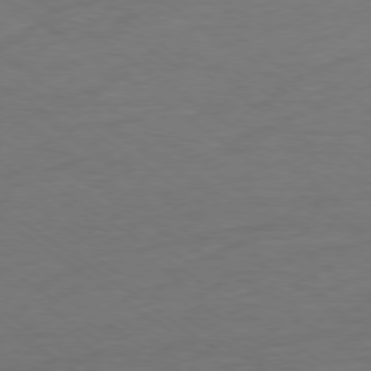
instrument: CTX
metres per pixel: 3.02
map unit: Ap
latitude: -78.5195
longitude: -75.5560
